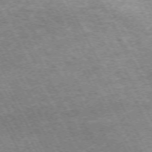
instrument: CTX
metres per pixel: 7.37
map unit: Hpe
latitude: -72.0283
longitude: 11.7667
